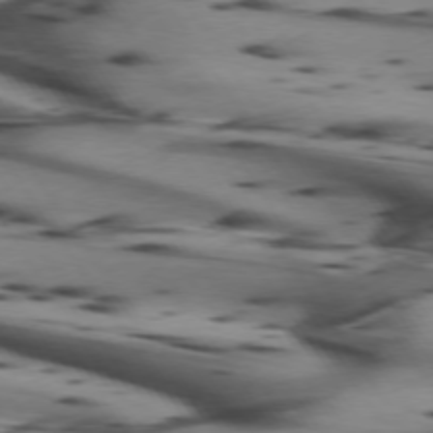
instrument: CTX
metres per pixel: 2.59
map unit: lApd
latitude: 74.4979
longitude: -64.0633
